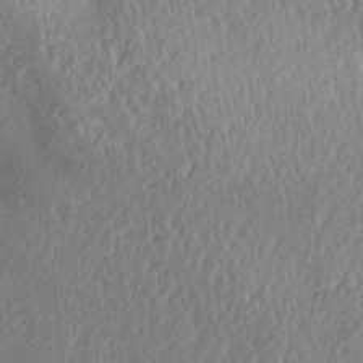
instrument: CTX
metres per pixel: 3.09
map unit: Aa
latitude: 29.6127
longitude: -137.2159
